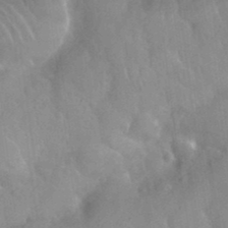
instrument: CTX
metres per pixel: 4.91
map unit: Nhu
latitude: 26.4412
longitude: -56.2333
